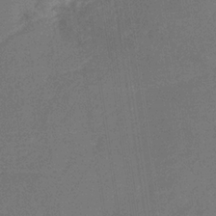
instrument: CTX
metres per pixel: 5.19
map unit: HNb
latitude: -32.7275
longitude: 57.1809
